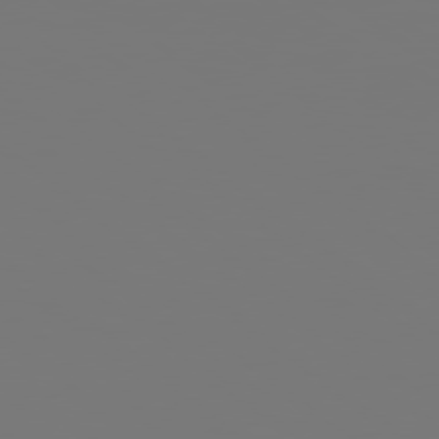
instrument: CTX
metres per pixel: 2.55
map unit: Hpe
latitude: 78.6113
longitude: 173.4454
